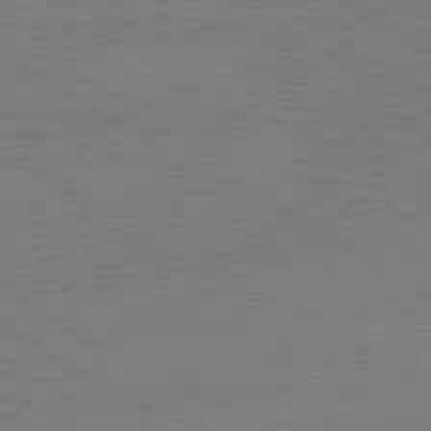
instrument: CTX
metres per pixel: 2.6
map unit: lApd
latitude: 80.7057
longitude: -126.4223
